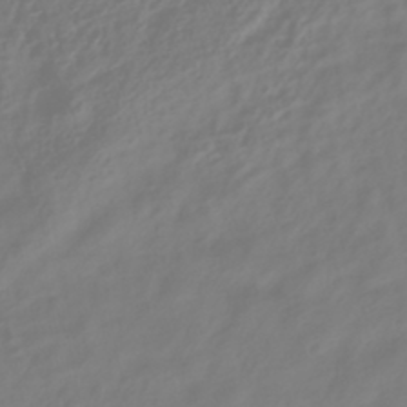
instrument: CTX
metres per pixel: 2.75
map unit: HNhu
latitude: -39.8611
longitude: 98.2928
